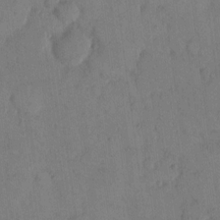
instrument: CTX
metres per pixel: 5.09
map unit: eHh
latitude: 13.8772
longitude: -68.0255
